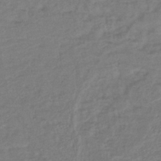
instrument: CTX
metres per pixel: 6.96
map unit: lHb
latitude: -41.6722
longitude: 76.1984
